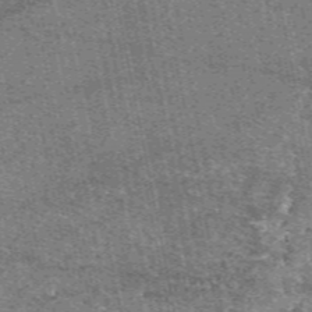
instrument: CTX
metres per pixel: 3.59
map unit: eAb
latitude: 50.4034
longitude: 109.7667
